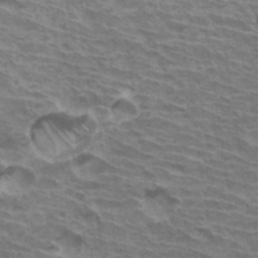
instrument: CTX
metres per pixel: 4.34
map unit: Hto
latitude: 33.8016
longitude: -43.1214
